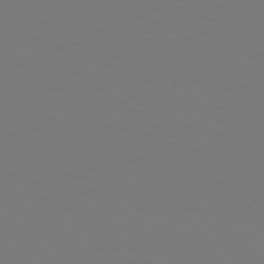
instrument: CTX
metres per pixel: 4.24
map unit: Hpe
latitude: 78.1011
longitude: -162.7436
